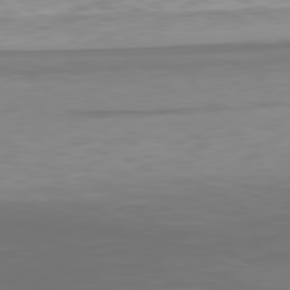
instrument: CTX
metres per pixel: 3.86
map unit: Hpe
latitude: 77.8772
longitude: -171.4426
